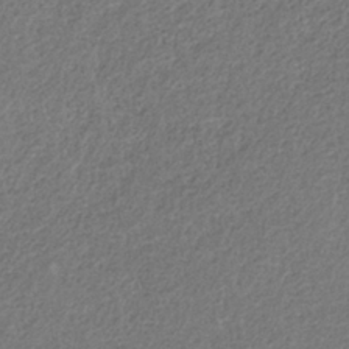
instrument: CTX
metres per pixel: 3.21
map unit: HNb
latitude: -33.6911
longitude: 56.1417
